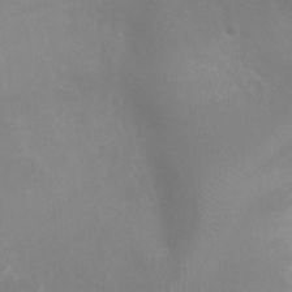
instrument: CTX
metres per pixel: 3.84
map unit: Ht
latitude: -5.0486
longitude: -19.0269
